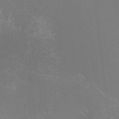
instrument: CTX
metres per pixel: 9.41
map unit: HNhu
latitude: -1.3132
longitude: -1.5560
